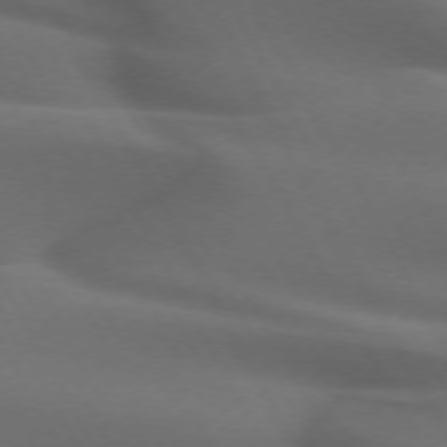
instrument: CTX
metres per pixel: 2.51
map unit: lApd
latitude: 72.4790
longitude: -50.8947
